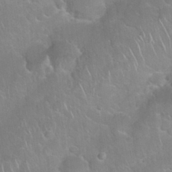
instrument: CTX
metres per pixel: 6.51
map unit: Nhu
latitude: 27.2537
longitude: -62.0633
